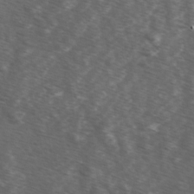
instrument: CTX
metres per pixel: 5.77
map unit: Ave
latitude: 1.3670
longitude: -112.9325
